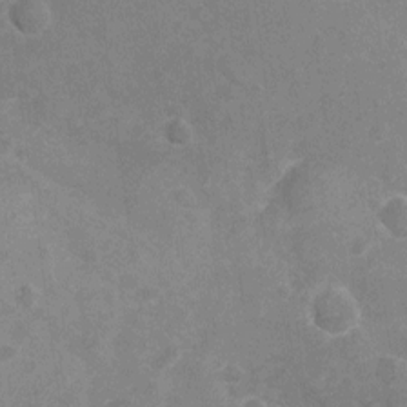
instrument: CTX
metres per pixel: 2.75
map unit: Nhu
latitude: -21.5966
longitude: -55.8205
